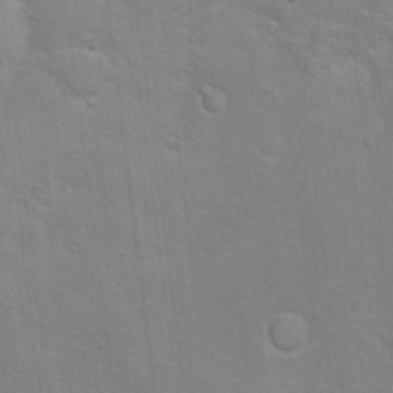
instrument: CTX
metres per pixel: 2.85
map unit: Hto
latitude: 16.1767
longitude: -38.1767
